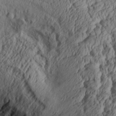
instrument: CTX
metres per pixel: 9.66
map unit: Aa
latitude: 30.6113
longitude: -134.3089
